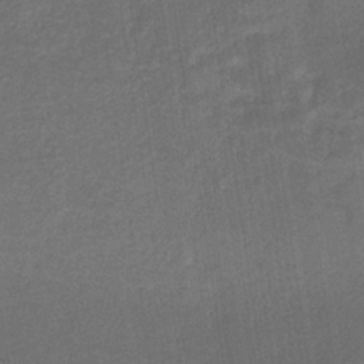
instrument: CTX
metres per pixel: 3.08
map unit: HNb
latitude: -32.3307
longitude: 57.2187
